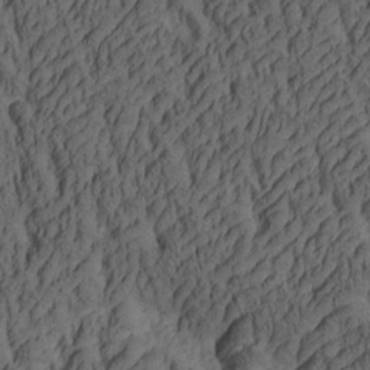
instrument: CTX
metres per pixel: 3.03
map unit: lAa
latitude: 4.8380
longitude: -115.2536
